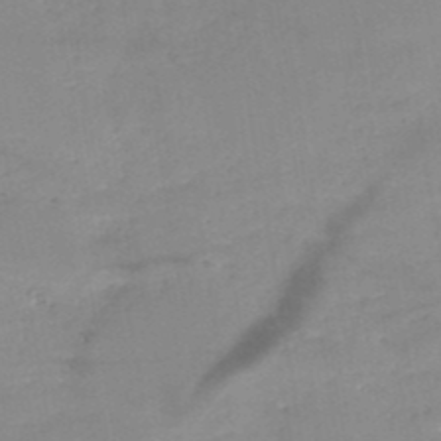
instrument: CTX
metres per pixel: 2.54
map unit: HNb
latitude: -49.7478
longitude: -40.1955
